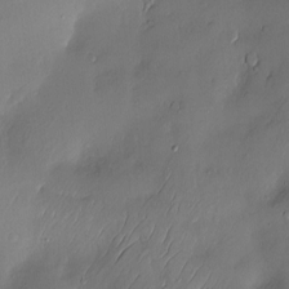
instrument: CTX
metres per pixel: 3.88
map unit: Hve
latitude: -11.0298
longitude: 173.5588
